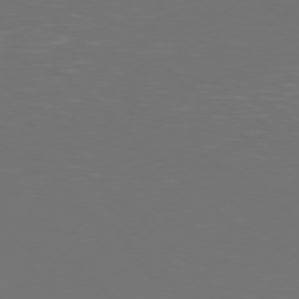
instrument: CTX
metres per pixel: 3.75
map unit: Hpe
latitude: 77.5560
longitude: -171.7261
